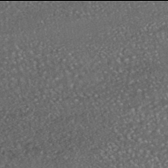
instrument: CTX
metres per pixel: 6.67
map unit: HNhu
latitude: -46.0094
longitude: 104.9919
